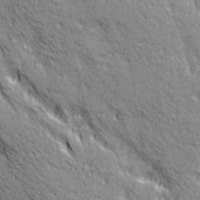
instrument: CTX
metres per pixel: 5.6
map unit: Ave
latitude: 21.0081
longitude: -135.5938
